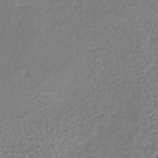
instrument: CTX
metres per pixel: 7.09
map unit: lHb
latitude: -41.3698
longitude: 71.6533
